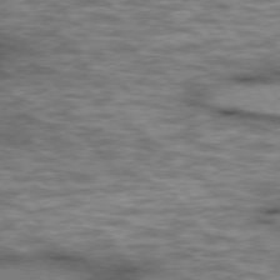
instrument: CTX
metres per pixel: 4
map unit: lApd
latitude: 75.6316
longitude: -48.7624
